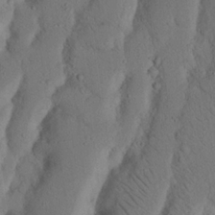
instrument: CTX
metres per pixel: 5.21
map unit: Nhu
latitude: 19.3103
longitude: -75.8394
